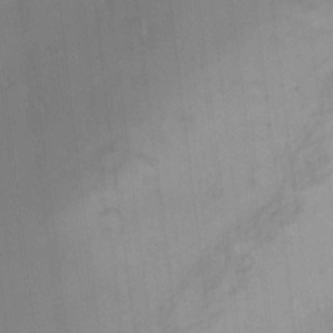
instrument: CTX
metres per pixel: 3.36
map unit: HNhu
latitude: 6.1578
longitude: 10.9542
